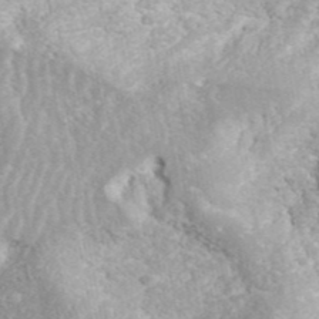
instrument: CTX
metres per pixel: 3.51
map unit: ANa
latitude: 43.6316
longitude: 37.0297
